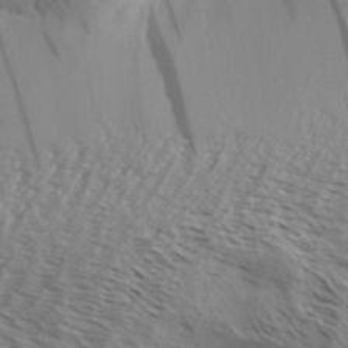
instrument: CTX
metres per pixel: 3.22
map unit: Aa
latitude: 33.2159
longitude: -138.9136
